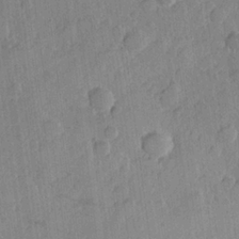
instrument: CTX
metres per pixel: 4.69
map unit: Hve
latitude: 23.4048
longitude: 148.9164
